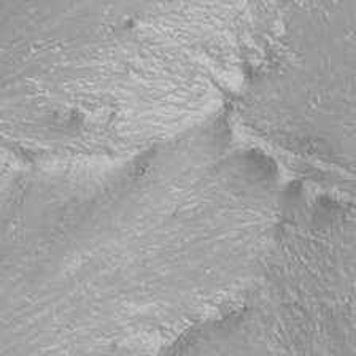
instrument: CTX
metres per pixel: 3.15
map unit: Nhu
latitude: -11.7100
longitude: -63.4805
